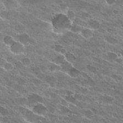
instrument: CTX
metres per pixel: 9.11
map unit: Hto
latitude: 28.4979
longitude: -43.5749
